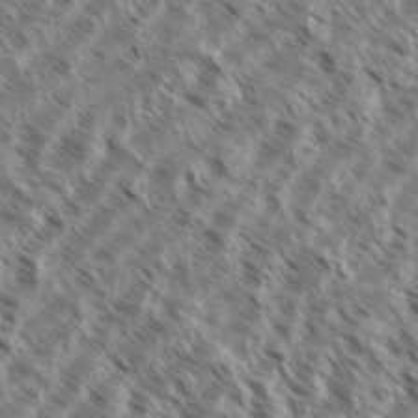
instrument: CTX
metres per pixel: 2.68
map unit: eHh
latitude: 35.5182
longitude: -138.6113
